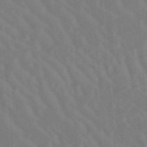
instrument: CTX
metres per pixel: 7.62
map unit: lHb
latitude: -48.8786
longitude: 83.8233
